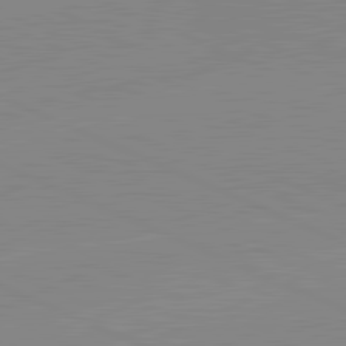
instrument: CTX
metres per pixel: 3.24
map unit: lApd
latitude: 81.7072
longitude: -156.1766
